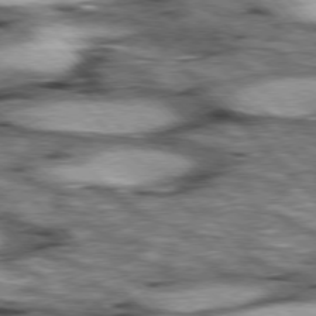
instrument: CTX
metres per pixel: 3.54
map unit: lApd
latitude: 76.7624
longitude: -50.3845
